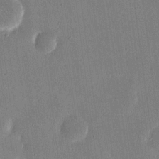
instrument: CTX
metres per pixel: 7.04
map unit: eHh
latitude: 18.8758
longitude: -70.0444
